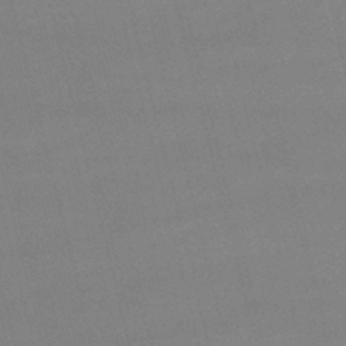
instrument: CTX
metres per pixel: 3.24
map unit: lHb
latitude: -48.0283
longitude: 63.3509
